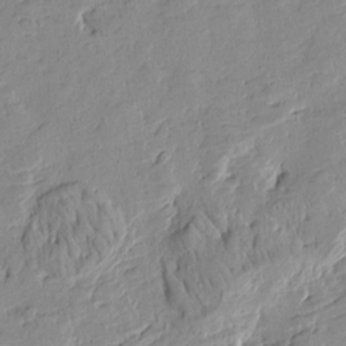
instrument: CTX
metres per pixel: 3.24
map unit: Htu
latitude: -2.8596
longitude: -175.8772
